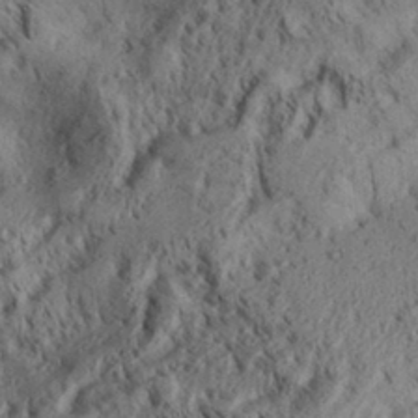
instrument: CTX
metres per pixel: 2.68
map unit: Aa
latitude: 31.2537
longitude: -137.4238
